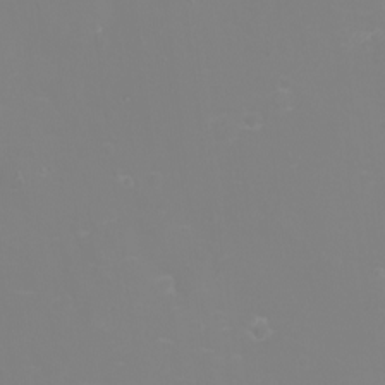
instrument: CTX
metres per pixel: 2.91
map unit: eHh
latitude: -2.8407
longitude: -75.5371
